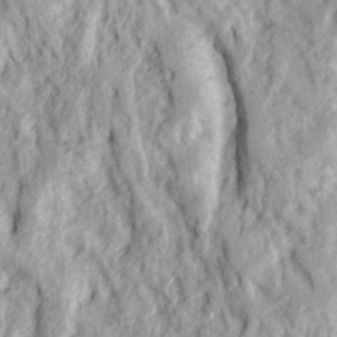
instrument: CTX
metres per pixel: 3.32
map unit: Ave
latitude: 22.7624
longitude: -132.4034
